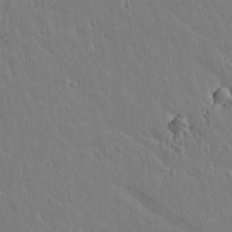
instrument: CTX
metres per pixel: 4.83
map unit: lAvf
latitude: 15.3293
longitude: -125.9528
